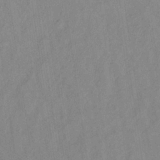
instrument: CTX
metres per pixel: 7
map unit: lHb
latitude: -34.5952
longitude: 71.7478
